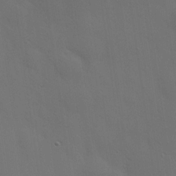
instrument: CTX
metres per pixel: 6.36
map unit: Hve
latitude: 19.3859
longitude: 150.4818
